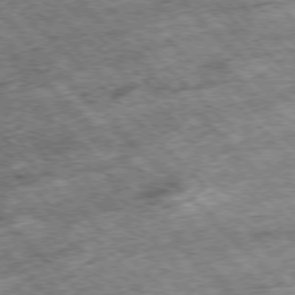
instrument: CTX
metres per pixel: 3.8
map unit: Hpe
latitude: -77.1620
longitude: 13.6344
